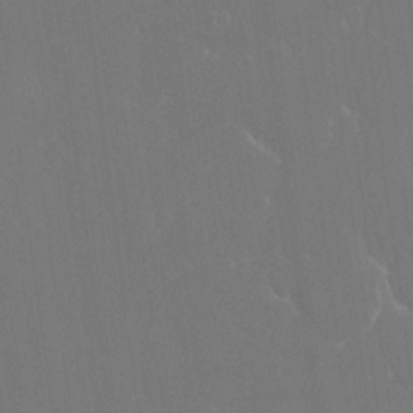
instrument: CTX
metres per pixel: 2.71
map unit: eHh
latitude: 15.2915
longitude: -72.2901
